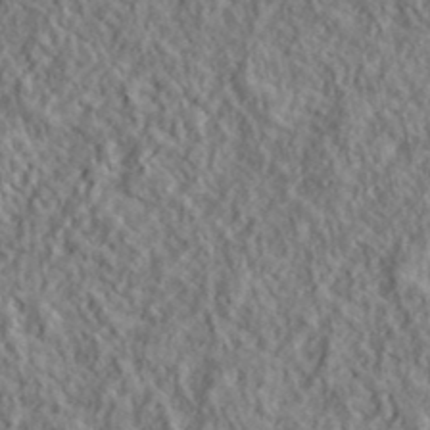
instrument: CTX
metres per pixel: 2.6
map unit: lHvf
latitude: 39.4993
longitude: -89.9339
